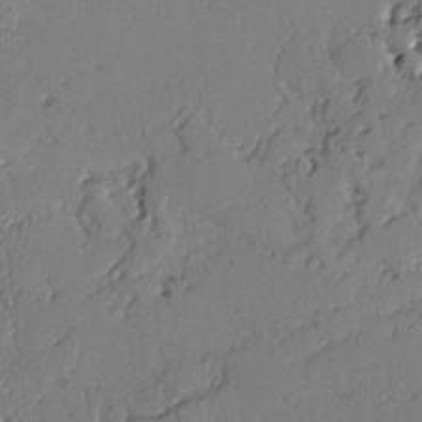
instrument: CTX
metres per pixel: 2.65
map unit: lAvf
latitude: -2.5006
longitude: -106.3278
